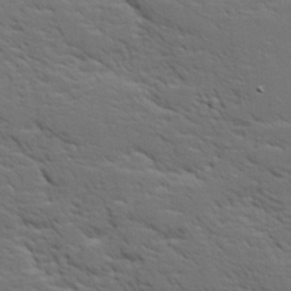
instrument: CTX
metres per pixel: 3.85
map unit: lHvf
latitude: 26.2712
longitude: 143.3887
